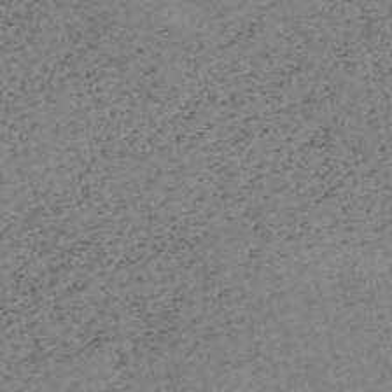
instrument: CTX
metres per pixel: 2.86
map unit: HNb
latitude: -55.2754
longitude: -47.9150
